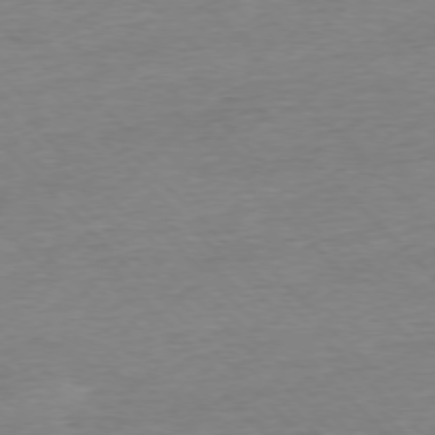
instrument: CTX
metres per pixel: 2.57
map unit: Ap
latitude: -76.8219
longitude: -97.7827
